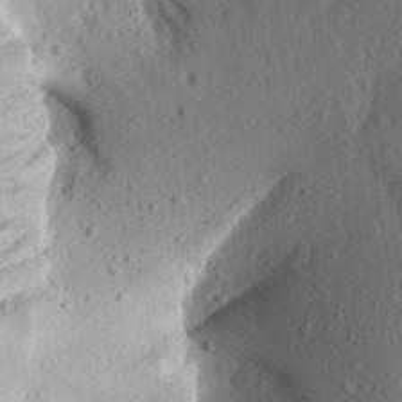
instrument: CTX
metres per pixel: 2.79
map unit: Aa
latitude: 13.0459
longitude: -141.8961
